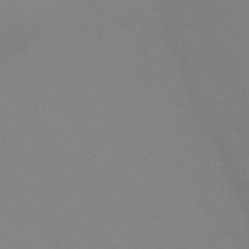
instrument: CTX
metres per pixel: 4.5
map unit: HNhu
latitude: -45.0109
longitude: 90.3684
